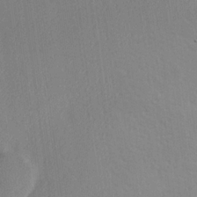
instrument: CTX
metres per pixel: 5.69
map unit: Hve
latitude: 18.4979
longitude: 149.3510
